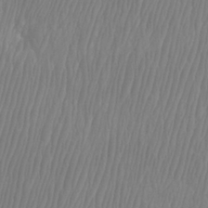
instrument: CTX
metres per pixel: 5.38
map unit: Htu
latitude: -8.7841
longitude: -75.1403
